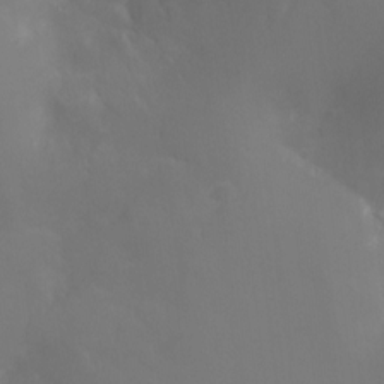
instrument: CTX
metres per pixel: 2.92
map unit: Nhu
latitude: -16.7652
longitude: -47.8584
